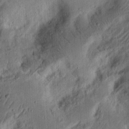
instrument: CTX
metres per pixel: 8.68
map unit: Ht
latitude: 13.7261
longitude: -74.3089
